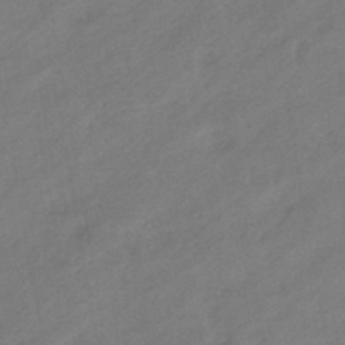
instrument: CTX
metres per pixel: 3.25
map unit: eHb
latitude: -43.8800
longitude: 86.3495
